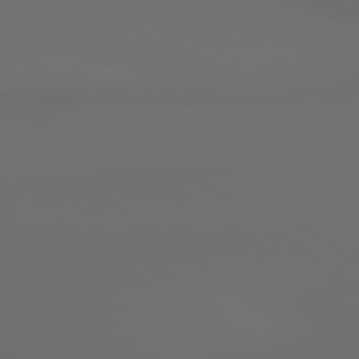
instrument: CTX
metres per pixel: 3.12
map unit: lApd
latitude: 79.2915
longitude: 176.9920
